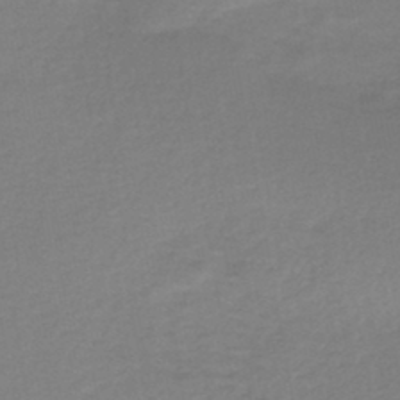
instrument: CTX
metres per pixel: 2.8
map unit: HNb
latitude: -45.2754
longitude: -45.8583
